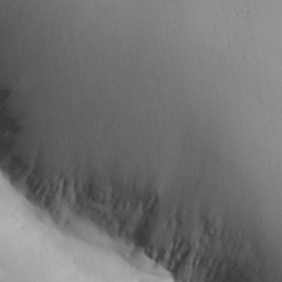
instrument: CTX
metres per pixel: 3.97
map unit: Aa
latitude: 26.2901
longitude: -142.1956
